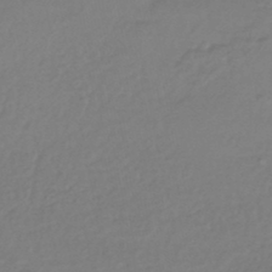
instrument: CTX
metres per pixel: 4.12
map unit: HNhu
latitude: -46.9919
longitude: 96.4062
